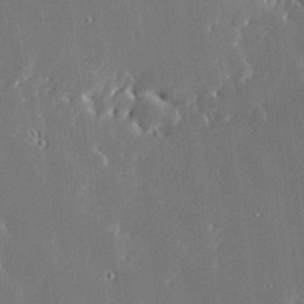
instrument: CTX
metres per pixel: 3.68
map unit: Ave
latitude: 17.9339
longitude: -139.5560
